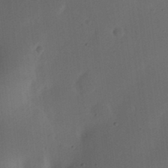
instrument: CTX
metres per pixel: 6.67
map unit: eHh
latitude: 25.7638
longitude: -69.5749
